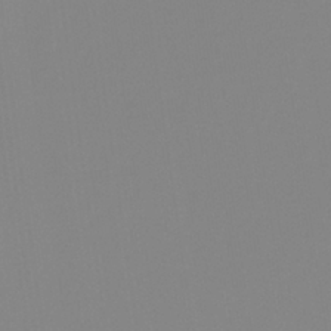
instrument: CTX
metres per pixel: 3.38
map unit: eHb
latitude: -29.5966
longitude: 70.7085
